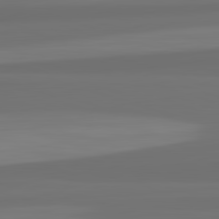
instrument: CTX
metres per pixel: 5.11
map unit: lApd
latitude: 82.8002
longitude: 165.7100
